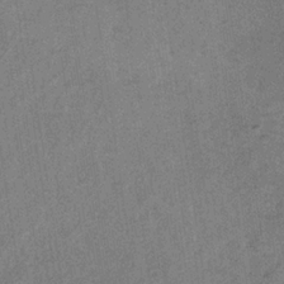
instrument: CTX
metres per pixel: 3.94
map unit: HNb
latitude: -32.1228
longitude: 62.6140
